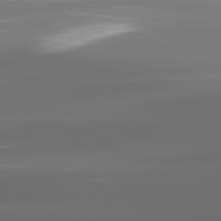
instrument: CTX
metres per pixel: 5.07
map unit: lApd
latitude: 83.0836
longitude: -135.9528
